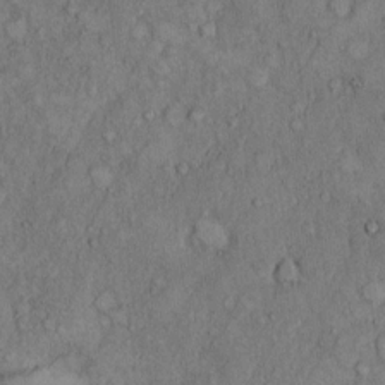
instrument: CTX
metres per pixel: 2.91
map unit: Hto
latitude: 8.7246
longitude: -59.4238
